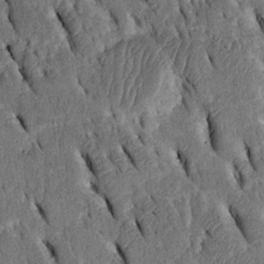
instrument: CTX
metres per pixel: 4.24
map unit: Htu
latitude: -2.6329
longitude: 151.3320
